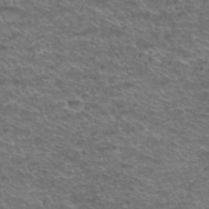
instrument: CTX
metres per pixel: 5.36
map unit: Hto
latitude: 38.7813
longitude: -43.0081
